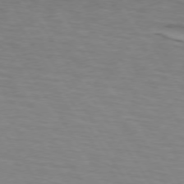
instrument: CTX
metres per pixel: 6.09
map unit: lApd
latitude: 73.4616
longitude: -71.4804
